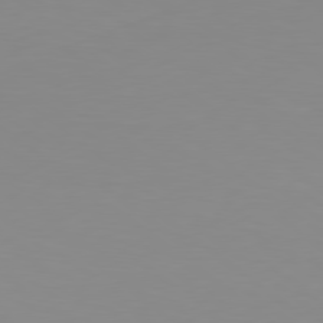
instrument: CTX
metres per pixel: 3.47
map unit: Hpe
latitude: 78.5735
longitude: -142.2712
